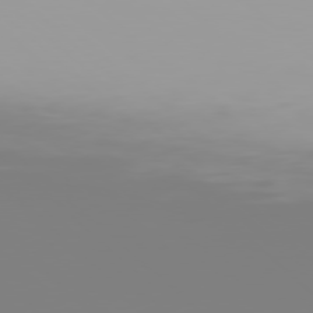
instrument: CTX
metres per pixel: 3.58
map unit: Hpe
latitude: 77.6316
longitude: -137.7072
